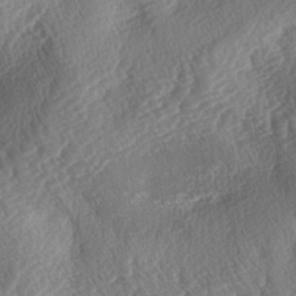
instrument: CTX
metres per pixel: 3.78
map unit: lAa
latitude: -3.0486
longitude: -128.1200
